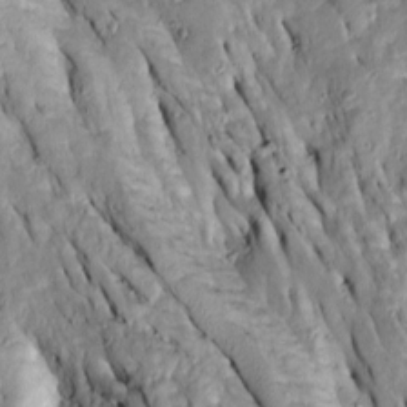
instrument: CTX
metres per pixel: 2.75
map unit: Htu
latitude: -7.3320
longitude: 144.4440
